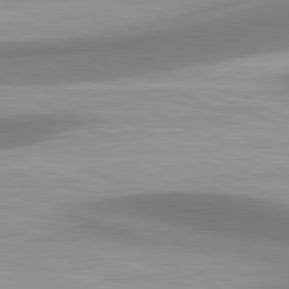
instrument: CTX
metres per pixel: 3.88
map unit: lApd
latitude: 80.8191
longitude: 174.3306
